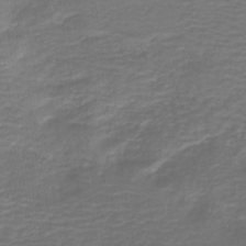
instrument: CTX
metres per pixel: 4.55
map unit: HNb
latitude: -42.7274
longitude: 51.5021
